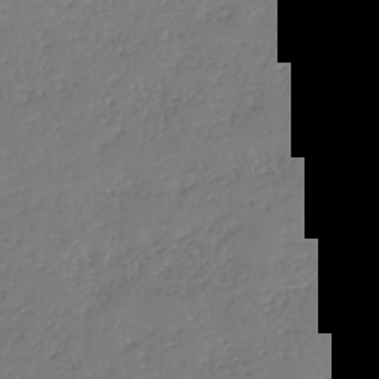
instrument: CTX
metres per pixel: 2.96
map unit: HNhu
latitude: -37.4454
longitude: 32.8030
